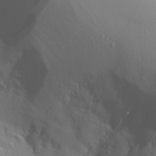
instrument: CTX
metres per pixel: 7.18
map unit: Aa
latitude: 28.5923
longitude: -133.1214
